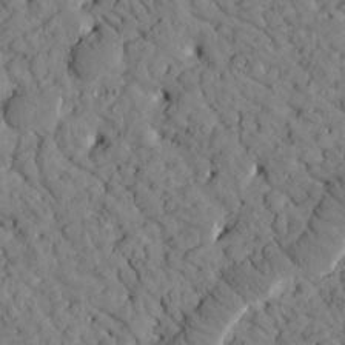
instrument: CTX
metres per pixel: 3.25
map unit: Htu
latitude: -2.1983
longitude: 173.9367
